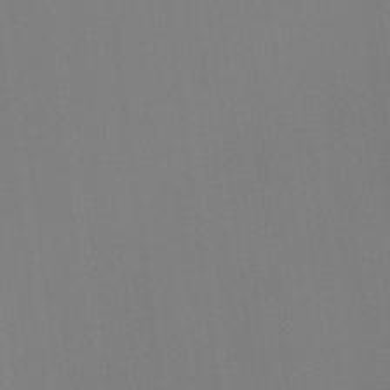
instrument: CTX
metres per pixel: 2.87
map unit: Ht
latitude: -14.3118
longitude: -44.4601
